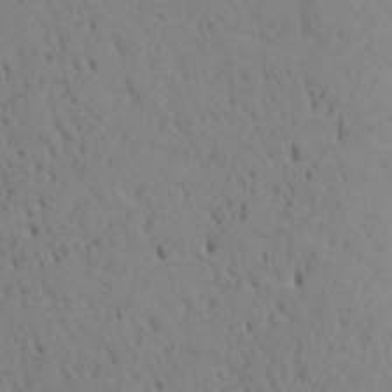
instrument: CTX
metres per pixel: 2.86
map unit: Aa
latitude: 26.4034
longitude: -148.4790
